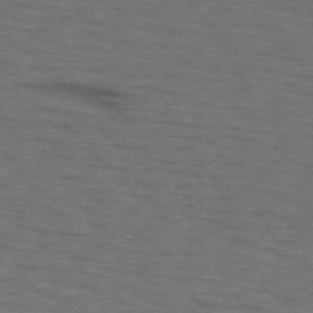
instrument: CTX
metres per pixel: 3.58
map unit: lApd
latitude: 73.1593
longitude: -74.0444
